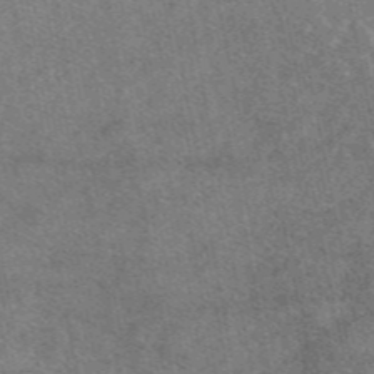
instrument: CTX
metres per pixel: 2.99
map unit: eAb
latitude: 47.8017
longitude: 120.9919
